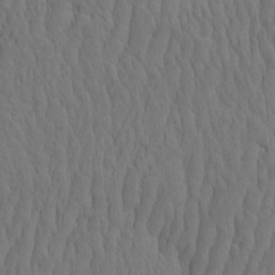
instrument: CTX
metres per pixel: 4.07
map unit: eHh
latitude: -2.0283
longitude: 15.5966
